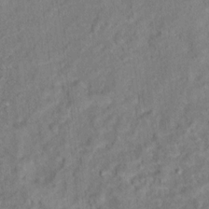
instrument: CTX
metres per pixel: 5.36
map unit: Ht
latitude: 15.0648
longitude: -37.4805
